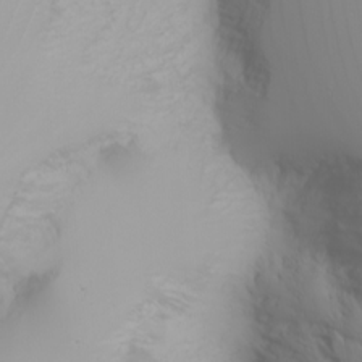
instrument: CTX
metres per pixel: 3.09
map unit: Nhu
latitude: -6.6707
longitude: -84.1200
